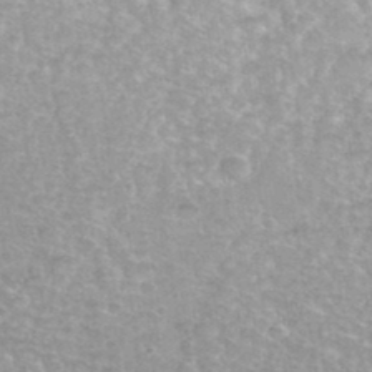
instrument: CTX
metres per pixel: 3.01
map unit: Hto
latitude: 36.7058
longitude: -43.9339
